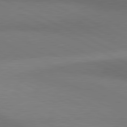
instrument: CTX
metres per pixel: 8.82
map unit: lApd
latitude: 80.9514
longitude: 137.5399
